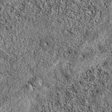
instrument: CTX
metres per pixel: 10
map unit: eAb
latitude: 38.1389
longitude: 106.1795
